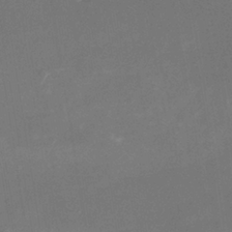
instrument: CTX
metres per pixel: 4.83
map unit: Nhu
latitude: -16.5574
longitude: -56.5167
